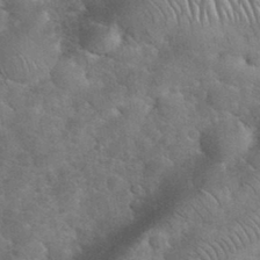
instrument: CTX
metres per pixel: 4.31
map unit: eHh
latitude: 36.2334
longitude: -65.1214
